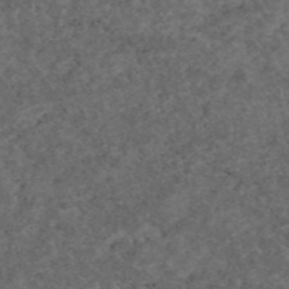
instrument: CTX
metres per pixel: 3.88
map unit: eAb
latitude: 45.5182
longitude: 115.2754
